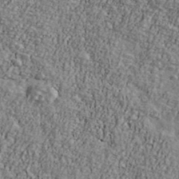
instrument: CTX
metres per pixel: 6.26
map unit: Ave
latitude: 41.4426
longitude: -111.3104
